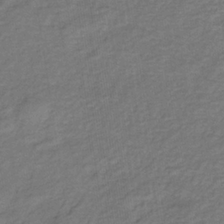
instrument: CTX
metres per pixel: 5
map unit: lHb
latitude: -35.6911
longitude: 70.0094
